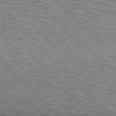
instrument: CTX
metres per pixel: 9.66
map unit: lApd
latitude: 76.3467
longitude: -58.4412
